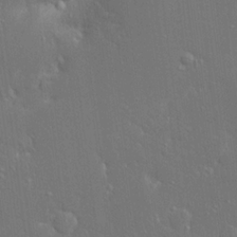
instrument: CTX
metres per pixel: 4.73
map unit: Ave
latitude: 17.5749
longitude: -141.0269
